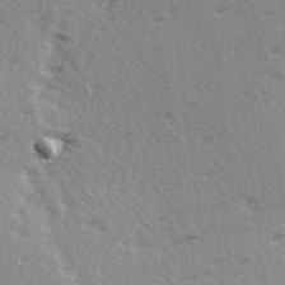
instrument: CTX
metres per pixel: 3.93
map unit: Ave
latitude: 14.6113
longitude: -104.7247
